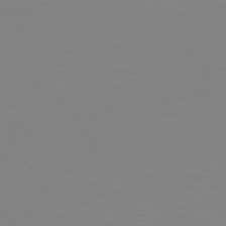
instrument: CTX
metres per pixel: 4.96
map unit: Hpe
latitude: 77.9150
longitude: -173.7449
